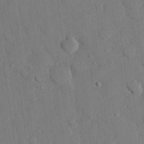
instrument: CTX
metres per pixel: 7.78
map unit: eHh
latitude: 27.8017
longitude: -80.2900
